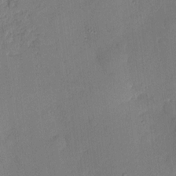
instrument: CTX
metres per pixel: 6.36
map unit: eHh
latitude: 4.2145
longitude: -72.3846
